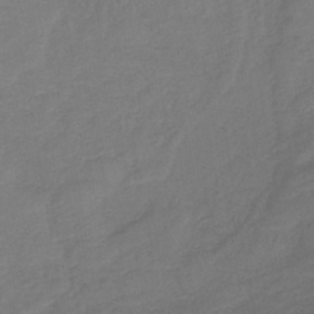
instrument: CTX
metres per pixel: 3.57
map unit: lHb
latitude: -42.2172
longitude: 76.4629
